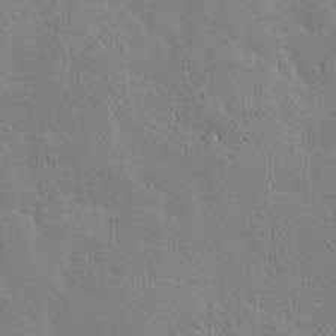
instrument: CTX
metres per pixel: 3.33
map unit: Ave
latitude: 13.8395
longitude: -133.4993
